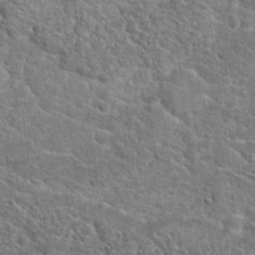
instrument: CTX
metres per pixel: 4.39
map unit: Hto
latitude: 19.3481
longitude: -37.2159
